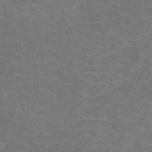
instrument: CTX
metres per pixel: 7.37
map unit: eAb
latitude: 47.7828
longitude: 106.0661
